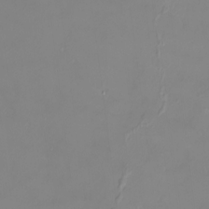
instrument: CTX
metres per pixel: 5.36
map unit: HNhu
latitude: 3.8016
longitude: 7.2943
